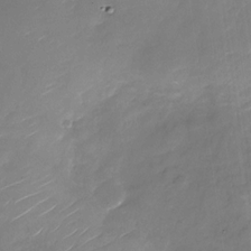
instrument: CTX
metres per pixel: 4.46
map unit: Nhu
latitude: -28.0472
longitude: -73.4427
